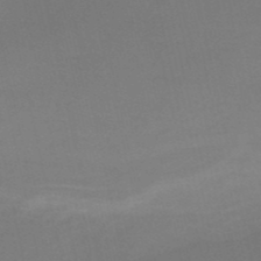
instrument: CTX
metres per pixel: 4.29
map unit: HNb
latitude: -51.6722
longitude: -46.4223
